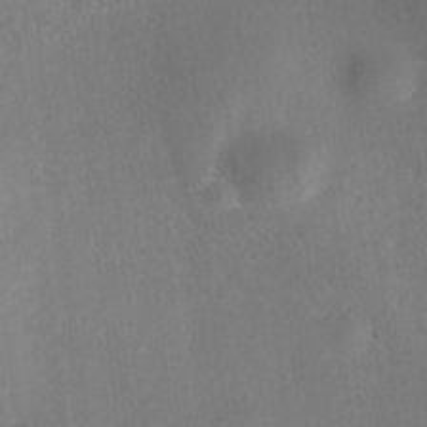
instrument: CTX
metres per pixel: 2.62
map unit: Nhe
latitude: -38.3495
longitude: -119.3481
